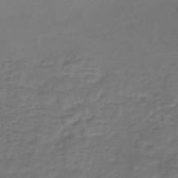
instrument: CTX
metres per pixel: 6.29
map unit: lHb
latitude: -43.1431
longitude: 73.4076
